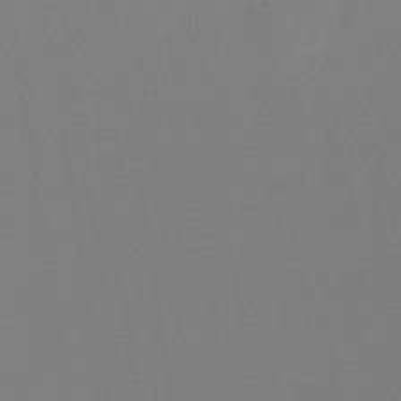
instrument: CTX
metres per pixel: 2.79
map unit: eHb
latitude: -31.9367
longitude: 71.9178
